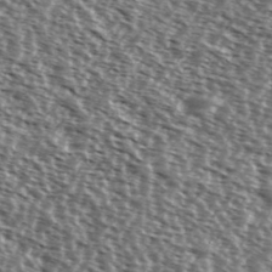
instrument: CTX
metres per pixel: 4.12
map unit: Ave
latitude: 37.8772
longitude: -112.0633
